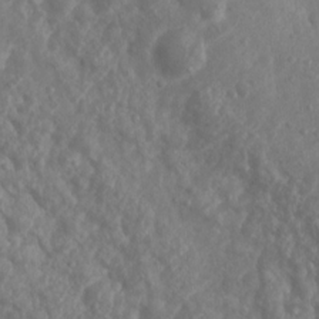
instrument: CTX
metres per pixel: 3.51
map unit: Nhu
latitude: 6.1389
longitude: -18.9324
